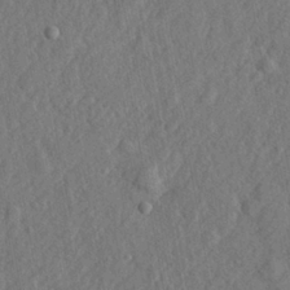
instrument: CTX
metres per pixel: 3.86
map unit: lHvf
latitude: 23.0647
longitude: 143.5588
